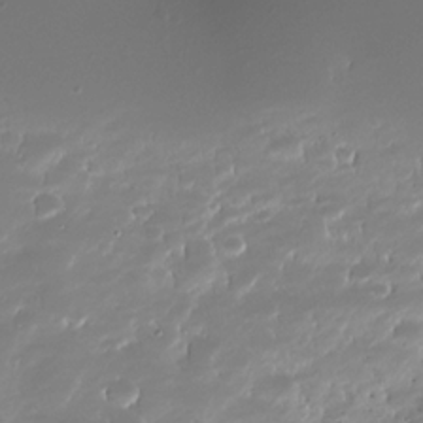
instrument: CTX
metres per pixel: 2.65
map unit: Nhe
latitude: -32.7086
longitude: -117.7828
